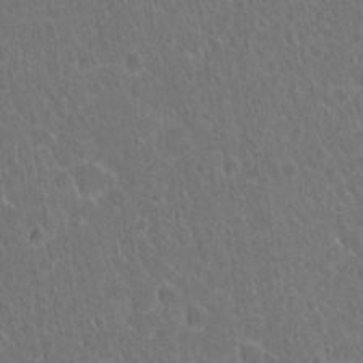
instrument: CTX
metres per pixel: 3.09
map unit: Hto
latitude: 18.6490
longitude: -40.0822
